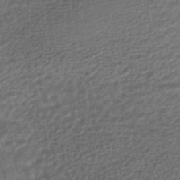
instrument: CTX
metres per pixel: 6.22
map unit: HNhu
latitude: -46.3684
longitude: 102.7085
